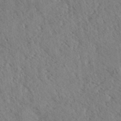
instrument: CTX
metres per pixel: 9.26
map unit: eHh
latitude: 35.1781
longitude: -140.1011
